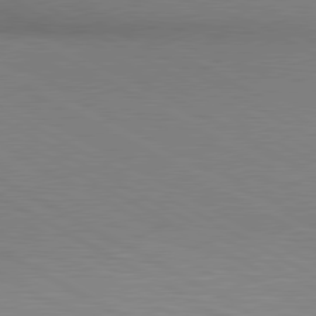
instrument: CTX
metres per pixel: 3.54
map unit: lApd
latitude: 80.3089
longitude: 129.5399
